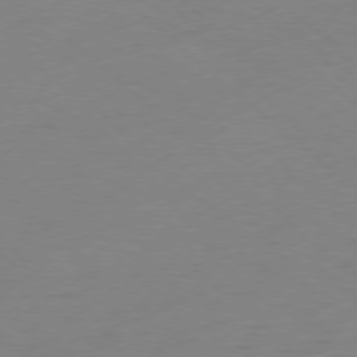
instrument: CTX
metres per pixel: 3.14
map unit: Ap
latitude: -78.4818
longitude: -57.5749
